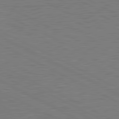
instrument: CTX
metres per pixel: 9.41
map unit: lApd
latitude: 81.4426
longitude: 151.1431
